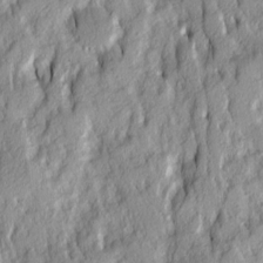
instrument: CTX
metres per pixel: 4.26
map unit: Ave
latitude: 14.3657
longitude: -132.5924
